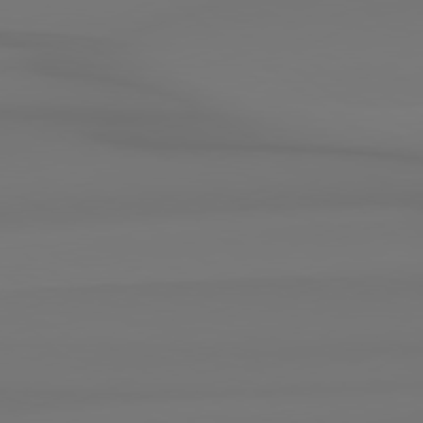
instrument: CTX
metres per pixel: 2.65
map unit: Hpe
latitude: 78.8569
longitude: -136.8380
